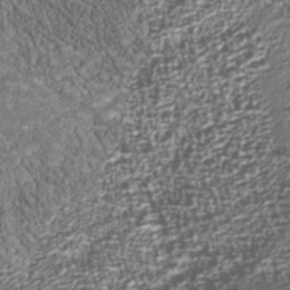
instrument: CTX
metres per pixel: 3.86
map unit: Nhu
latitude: -39.1620
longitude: -83.3103
